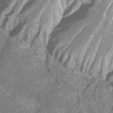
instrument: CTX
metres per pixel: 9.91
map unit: Htu
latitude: -10.3495
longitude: -73.6694
